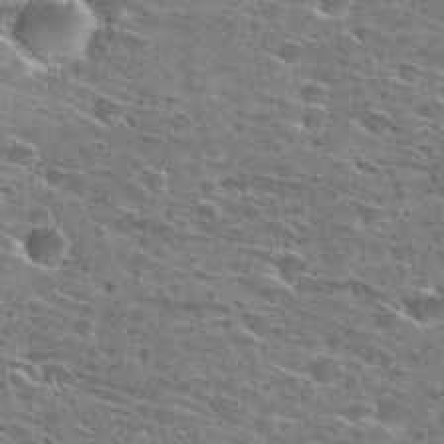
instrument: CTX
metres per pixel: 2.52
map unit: Hto
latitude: 28.1578
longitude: -46.5546
